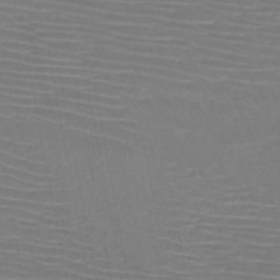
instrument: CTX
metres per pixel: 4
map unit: HNb
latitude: -46.7652
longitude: -42.3467
